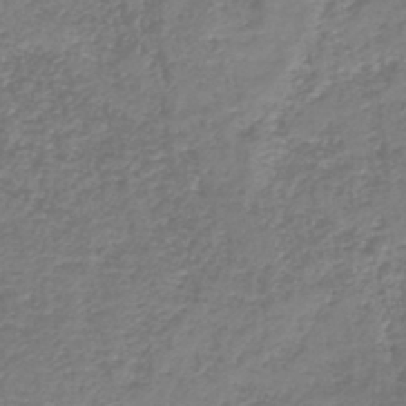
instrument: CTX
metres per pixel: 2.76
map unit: HNb
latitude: -41.4076
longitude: 49.8045
